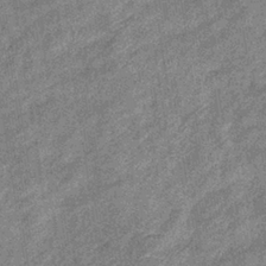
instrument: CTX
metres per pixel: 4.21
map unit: eHb
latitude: -38.4629
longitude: 78.9541
